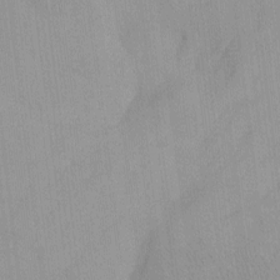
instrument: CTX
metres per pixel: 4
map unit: Htu
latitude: -7.5588
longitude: -67.5938
